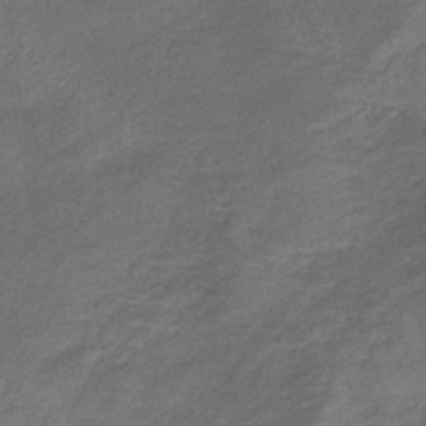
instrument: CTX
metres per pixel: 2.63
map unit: lHb
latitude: -40.7085
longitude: 75.4266
